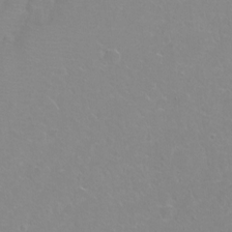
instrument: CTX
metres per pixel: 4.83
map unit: Hto
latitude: 2.7624
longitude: -33.4804
